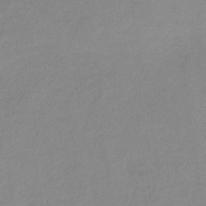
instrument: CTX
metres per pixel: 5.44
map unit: HNb
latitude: -31.7477
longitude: 62.1605
